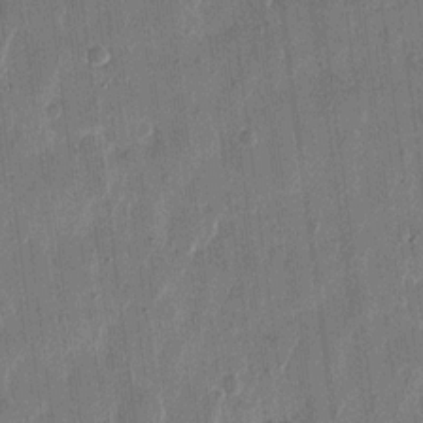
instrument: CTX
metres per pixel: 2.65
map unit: eHh
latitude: 12.4790
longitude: -68.5168
